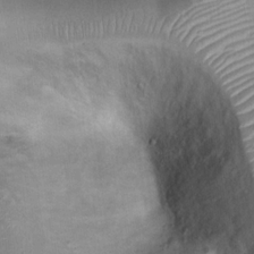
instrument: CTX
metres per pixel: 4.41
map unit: Ht
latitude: 15.0837
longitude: -41.2348
